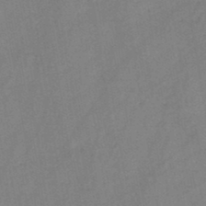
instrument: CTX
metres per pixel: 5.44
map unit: HNb
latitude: -46.4818
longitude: -38.1389
